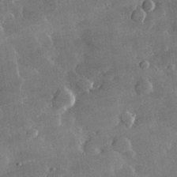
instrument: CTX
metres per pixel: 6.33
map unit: lHvf
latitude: 32.4979
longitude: -91.8205
